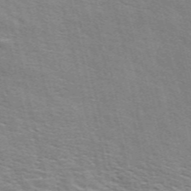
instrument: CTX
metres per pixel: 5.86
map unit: ANa
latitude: 49.2537
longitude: -73.6883
